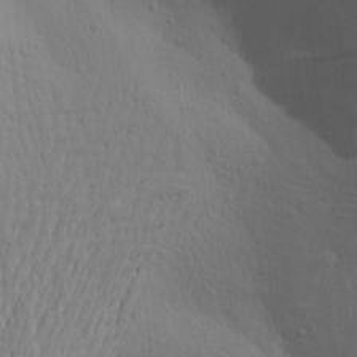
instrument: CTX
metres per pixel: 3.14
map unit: Aa
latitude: 19.0080
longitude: -143.8017
